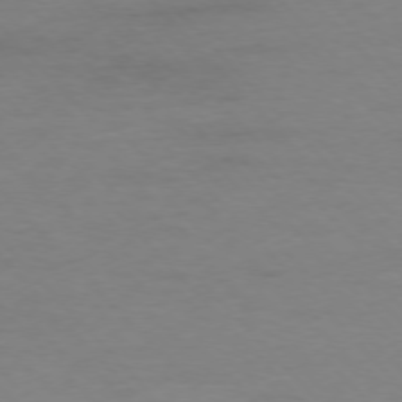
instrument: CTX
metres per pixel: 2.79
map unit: Ap
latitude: -76.9920
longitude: -83.2537
